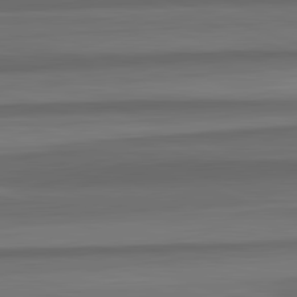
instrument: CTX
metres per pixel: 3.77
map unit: lApd
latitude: 82.8569
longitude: 176.9731
